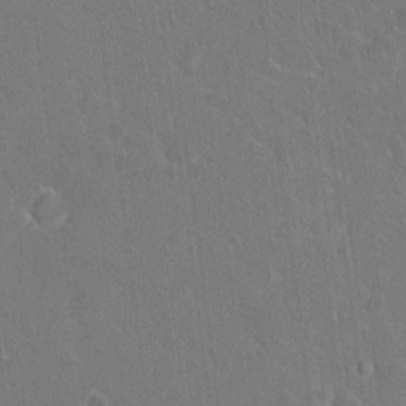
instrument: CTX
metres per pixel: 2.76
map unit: Hto
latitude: 17.6883
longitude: -39.8394
